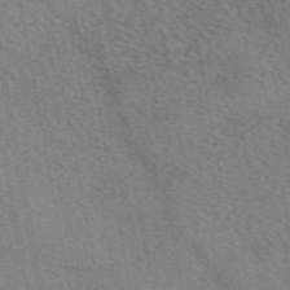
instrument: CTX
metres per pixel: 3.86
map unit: eAb
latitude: 49.5938
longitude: 110.5195
